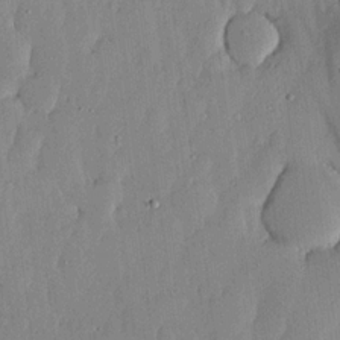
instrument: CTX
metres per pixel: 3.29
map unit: lHvf
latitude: 18.3656
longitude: -116.3278
